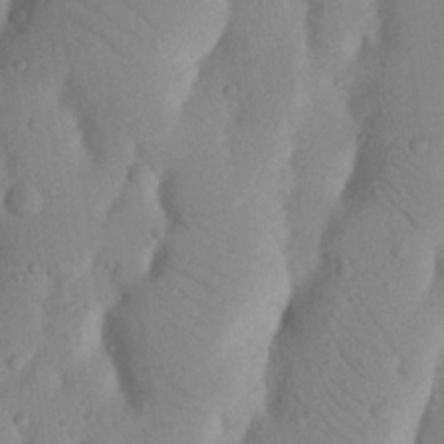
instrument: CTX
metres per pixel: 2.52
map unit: Nhu
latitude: 20.7624
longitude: -74.1200
